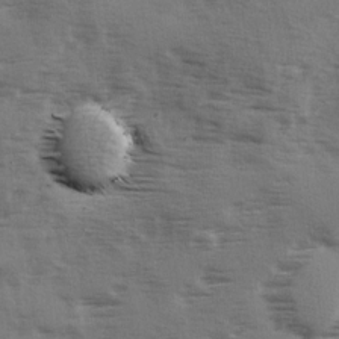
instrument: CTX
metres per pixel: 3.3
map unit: Ave
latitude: 1.9150
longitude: -110.7624
